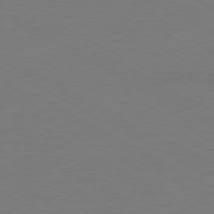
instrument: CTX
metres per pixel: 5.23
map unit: Ap
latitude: -79.6344
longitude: -82.5923
